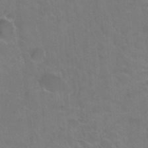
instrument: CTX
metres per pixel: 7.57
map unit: Hto
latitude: 36.2523
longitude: -46.8758
